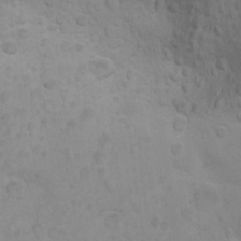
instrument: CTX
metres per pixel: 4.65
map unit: Ht
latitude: 10.4979
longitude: -32.5924
